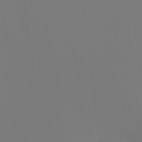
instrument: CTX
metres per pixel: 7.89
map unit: Nhu
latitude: 0.3278
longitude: -79.5938
